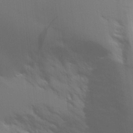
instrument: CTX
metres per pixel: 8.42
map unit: Aa
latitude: 27.0270
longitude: -131.3293
